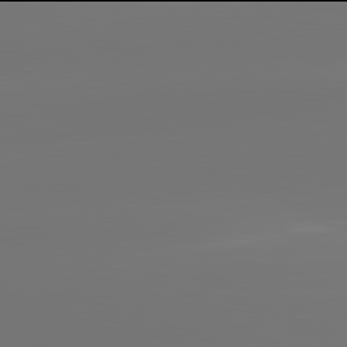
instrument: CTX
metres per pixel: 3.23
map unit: lApd
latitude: 81.9906
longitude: -150.1200
